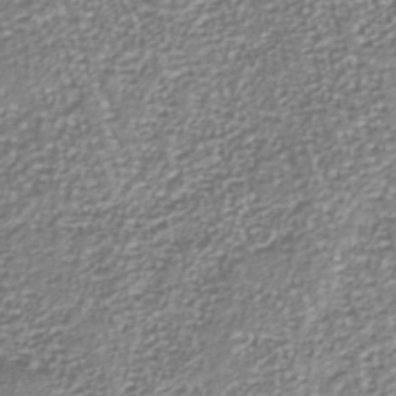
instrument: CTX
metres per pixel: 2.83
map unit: Nhu
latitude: -39.0109
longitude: -81.6505
